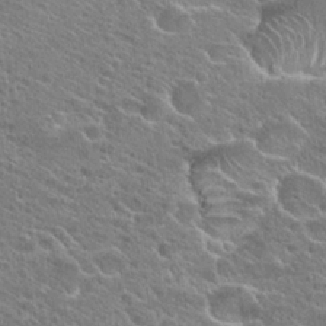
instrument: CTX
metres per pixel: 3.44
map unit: Hto
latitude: 25.7827
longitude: -44.1389
